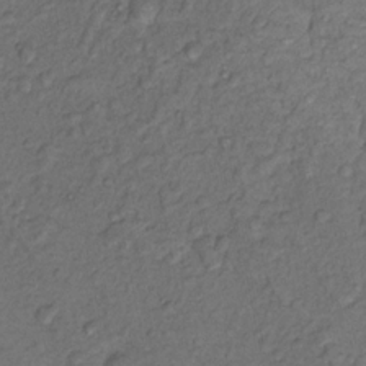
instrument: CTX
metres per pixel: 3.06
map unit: Nhu
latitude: 13.0837
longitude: -28.8569
